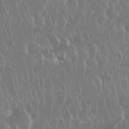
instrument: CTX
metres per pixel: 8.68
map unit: Nhu
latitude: 28.8002
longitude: -63.1215
